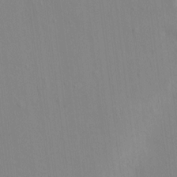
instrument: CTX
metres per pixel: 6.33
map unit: HNhu
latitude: 5.0080
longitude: 7.3509
